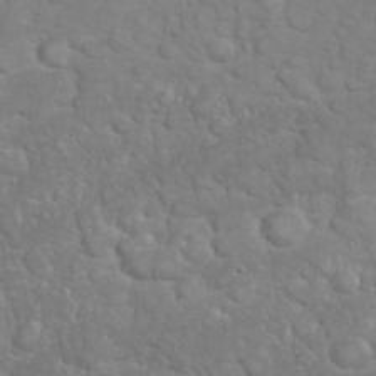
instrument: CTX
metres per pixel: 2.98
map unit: eHh
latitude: 32.3656
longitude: -62.5546
